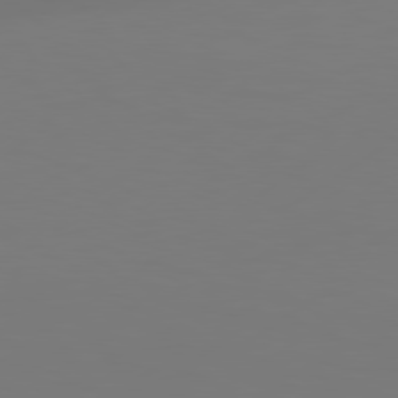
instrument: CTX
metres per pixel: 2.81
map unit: Hpe
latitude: 78.6302
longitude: -128.4979
